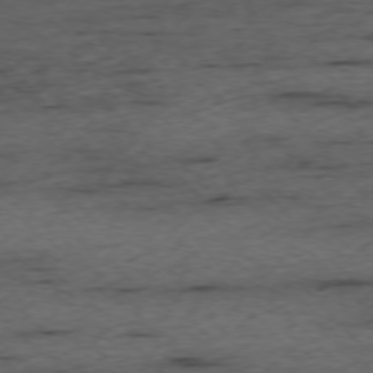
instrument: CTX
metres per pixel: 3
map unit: Ap
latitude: -76.1417
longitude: -91.1970
